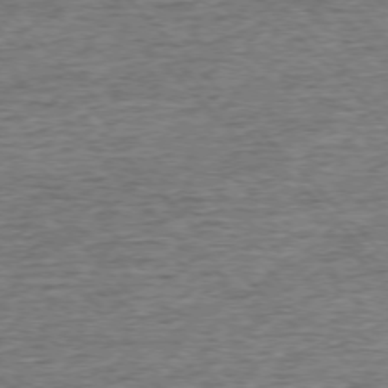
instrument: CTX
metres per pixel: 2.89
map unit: Ap
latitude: -76.1039
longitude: -92.2711
